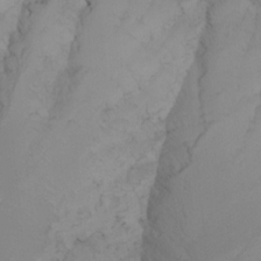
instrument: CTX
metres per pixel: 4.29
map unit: Nhu
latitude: -9.0297
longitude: -94.9136
